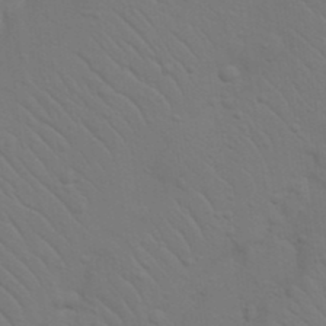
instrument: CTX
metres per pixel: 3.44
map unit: Nhu
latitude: 23.1025
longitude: -73.4616
